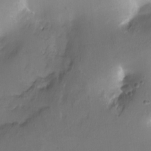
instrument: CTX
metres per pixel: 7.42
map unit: Nhu
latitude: -12.7274
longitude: -40.9702
